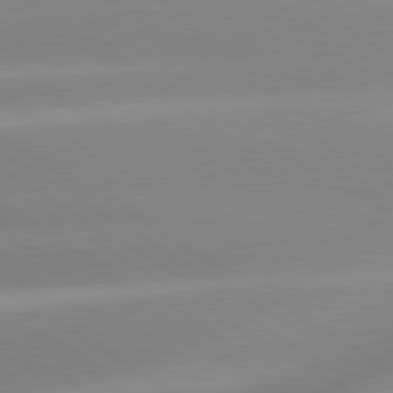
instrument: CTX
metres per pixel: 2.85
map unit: lApd
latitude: 80.1200
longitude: -145.8394
